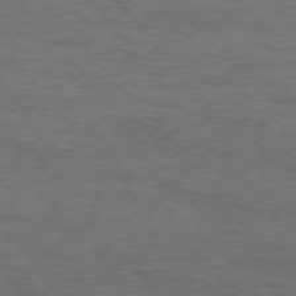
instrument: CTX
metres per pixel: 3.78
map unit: Hpe
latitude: 75.7261
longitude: -151.7638
